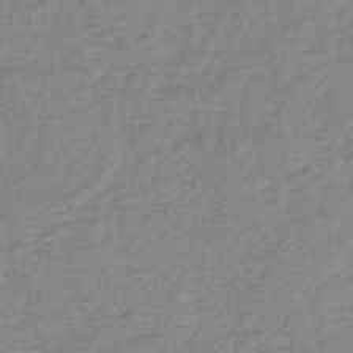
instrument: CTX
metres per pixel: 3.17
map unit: eHh
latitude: -45.5777
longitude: -29.4993
